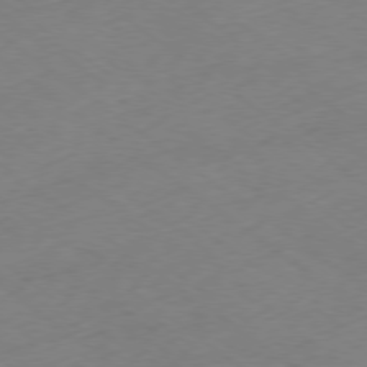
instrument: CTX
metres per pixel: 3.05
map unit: Ap
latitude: -79.0297
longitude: -57.3670
